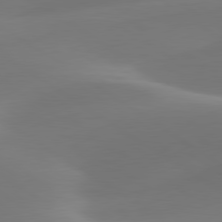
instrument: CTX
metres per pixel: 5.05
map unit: lApd
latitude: 79.8773
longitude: -92.2144
